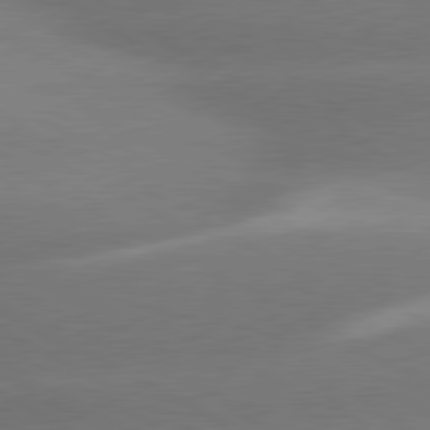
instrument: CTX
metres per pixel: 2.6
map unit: lApd
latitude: 80.3467
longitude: -150.9324
